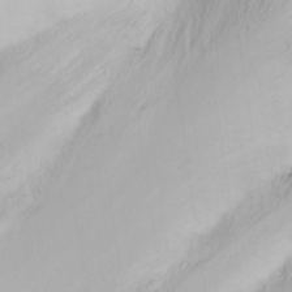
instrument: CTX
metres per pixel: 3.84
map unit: eHh
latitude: 31.2159
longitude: -59.0836
